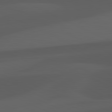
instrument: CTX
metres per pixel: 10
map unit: lApd
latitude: 81.5749
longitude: 123.9178
